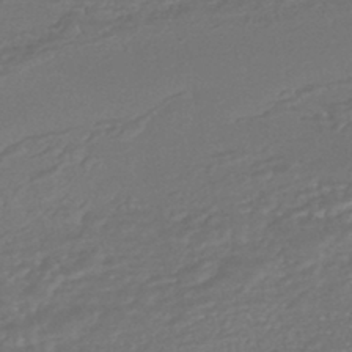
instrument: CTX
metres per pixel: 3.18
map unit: HNhu
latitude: -44.2928
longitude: 98.3495
